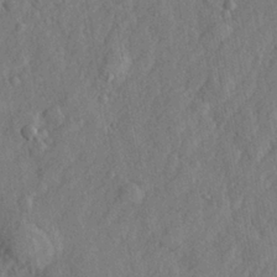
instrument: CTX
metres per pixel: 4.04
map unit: lHvf
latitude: 23.0269
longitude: 143.5966
